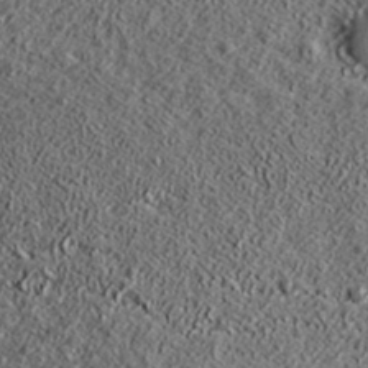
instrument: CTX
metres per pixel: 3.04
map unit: ANa
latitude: 38.7813
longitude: -91.5749
